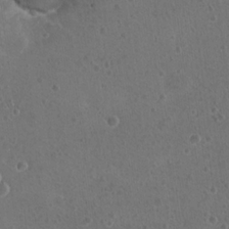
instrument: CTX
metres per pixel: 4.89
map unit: Nhu
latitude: 17.6316
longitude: -32.8569
